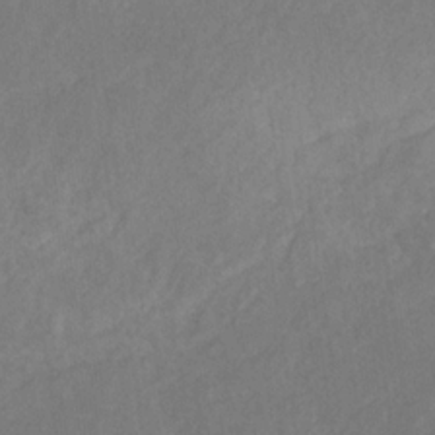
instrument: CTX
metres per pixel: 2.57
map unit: eHb
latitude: -30.8975
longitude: 67.8233
